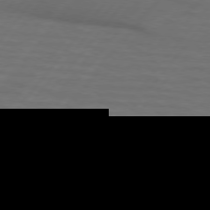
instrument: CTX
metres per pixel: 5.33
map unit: lApd
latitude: 74.6679
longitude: -55.5560
